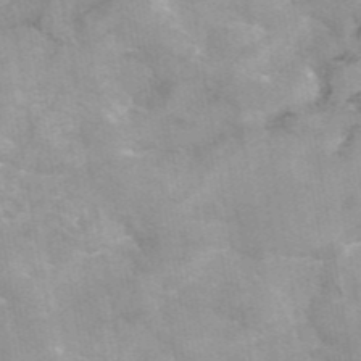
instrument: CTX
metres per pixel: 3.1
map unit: eAb
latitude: 45.3104
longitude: 125.0864
